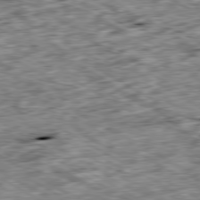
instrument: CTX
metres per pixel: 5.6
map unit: Ap
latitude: -80.3307
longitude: -89.9717
